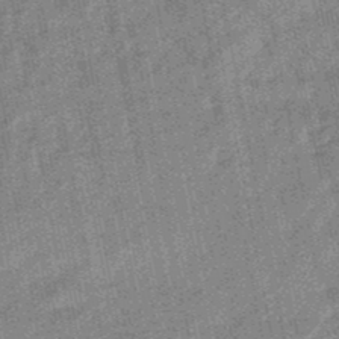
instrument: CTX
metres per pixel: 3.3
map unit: lHb
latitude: -48.1228
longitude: 81.0109
